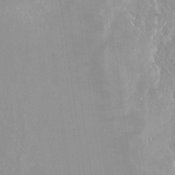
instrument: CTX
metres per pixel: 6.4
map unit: Ht
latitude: -14.4629
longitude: -41.6882
